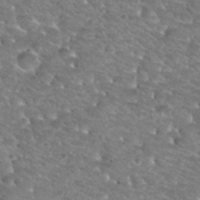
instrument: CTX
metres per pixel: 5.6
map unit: Nhu
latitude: 31.5371
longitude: -49.9339
